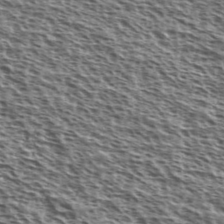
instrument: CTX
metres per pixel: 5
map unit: Ave
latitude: 38.1200
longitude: -110.6113
